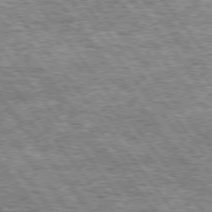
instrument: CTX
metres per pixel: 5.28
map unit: Hpe
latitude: 75.0081
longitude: -156.5356
